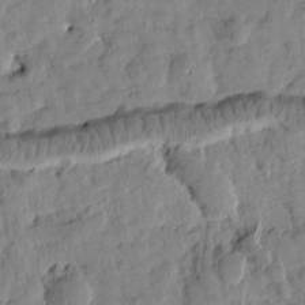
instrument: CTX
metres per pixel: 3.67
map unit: Htu
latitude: 1.9339
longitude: 178.0661
